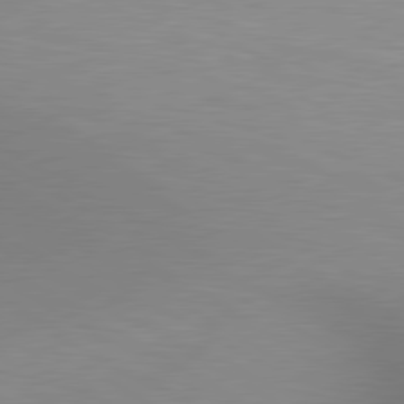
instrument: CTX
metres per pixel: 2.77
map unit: lApd
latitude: 80.1389
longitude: 132.5385
